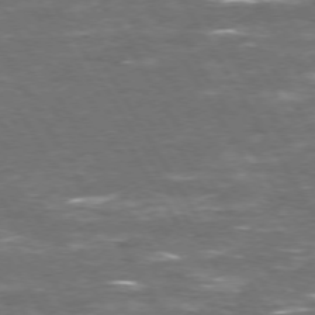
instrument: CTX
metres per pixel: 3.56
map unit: Hpe
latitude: 72.3090
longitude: -124.4034
